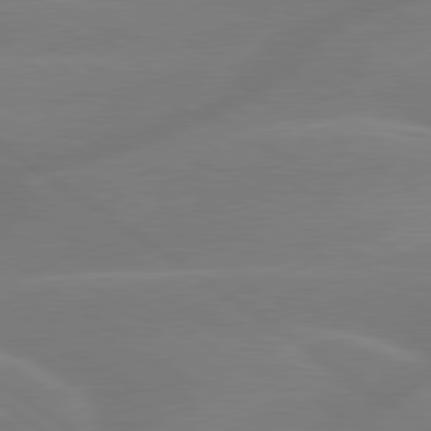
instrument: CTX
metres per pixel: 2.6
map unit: lApd
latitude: 79.5182
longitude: -142.0444
